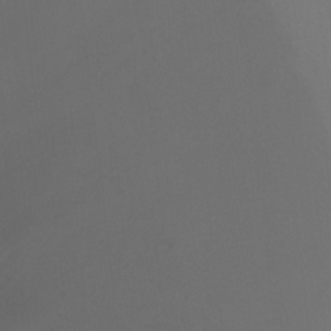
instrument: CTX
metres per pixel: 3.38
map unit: Ht
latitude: -8.8786
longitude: -33.1025
